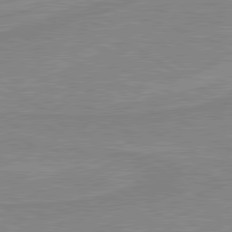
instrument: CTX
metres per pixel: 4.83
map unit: lApd
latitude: 80.0633
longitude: 170.0283
